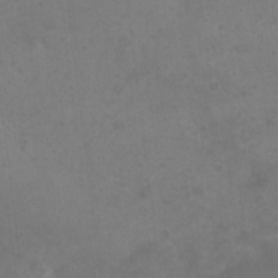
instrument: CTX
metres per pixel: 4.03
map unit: Nhu
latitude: 4.0444
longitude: -17.1592
